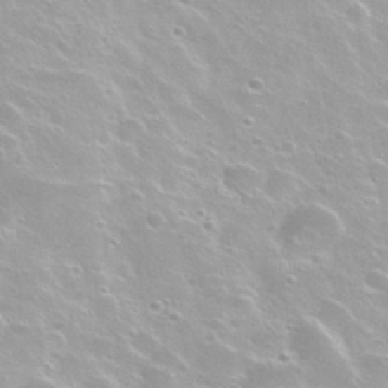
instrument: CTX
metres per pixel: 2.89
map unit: Nhu
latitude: 27.9528
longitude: -50.9513
